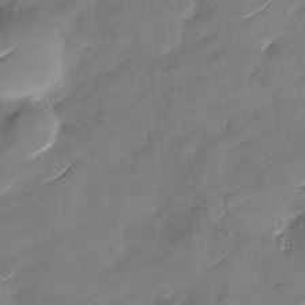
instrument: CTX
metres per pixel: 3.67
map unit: Nhu
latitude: -29.2376
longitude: -73.2537
